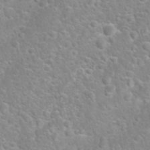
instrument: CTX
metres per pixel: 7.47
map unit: Nhu
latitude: 27.1025
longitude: -62.3656
